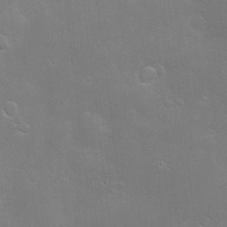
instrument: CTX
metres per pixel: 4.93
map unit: Hve
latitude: -10.5196
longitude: 174.3306
